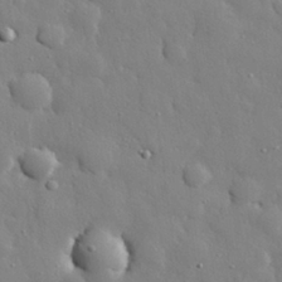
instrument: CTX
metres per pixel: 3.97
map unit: eHh
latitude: 28.6301
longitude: -78.6113
